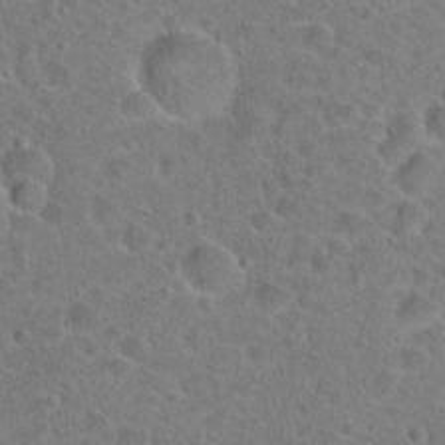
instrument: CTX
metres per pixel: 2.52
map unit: Hto
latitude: 22.5735
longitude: -45.8583
